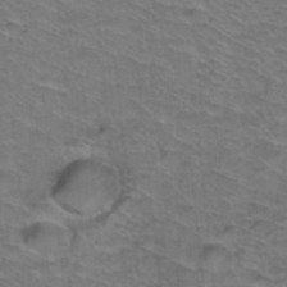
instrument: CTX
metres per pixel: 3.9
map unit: Hto
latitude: 37.7639
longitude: -46.0633
